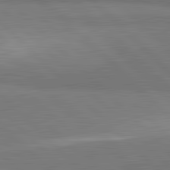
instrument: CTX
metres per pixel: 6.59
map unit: lApd
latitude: 81.9717
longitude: 162.9164
